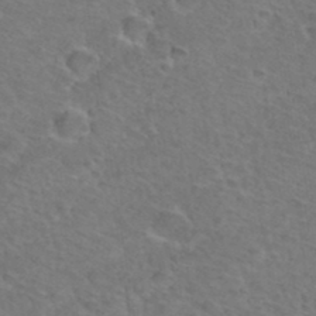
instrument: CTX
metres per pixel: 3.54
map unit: Hto
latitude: 36.5924
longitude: -47.5749
